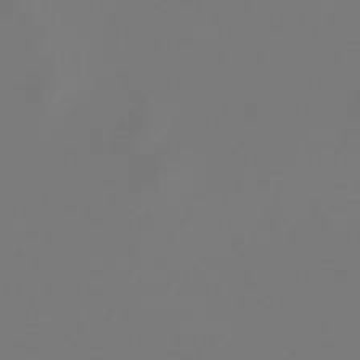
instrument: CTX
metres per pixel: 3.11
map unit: lHb
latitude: -47.4832
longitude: 72.4818
